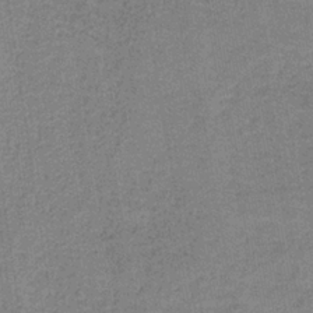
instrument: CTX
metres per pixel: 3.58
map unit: HNb
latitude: -36.7463
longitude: 51.7289
